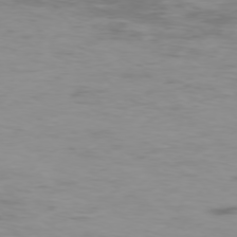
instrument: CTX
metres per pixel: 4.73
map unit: Hpe
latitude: -75.8423
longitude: -11.4616
